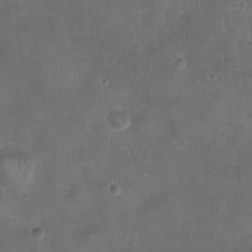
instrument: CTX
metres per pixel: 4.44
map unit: Ht
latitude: -2.5195
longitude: -19.7827
